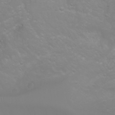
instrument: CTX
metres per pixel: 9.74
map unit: Htu
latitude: -0.7841
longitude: -75.2348
